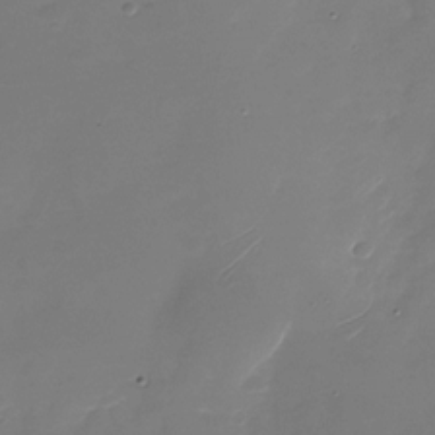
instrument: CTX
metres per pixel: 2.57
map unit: Nhu
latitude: -28.6141
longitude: -67.9528
